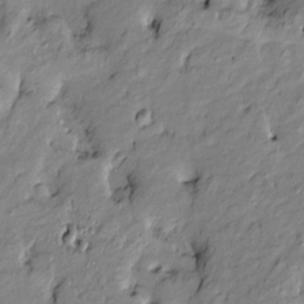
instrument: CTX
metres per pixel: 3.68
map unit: Htu
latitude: -9.6344
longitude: 176.7085
